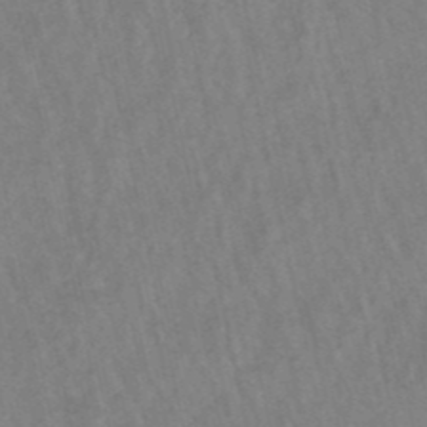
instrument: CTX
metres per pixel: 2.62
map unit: lHb
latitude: -49.1620
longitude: 73.0864
